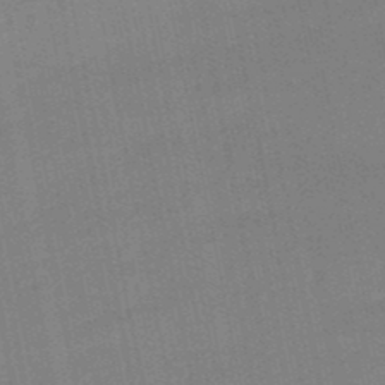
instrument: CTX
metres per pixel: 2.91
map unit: lHb
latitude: -49.4833
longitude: 80.2362
